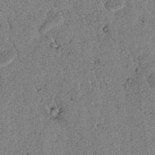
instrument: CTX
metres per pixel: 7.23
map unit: lAvf
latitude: 5.5182
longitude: 159.1242
